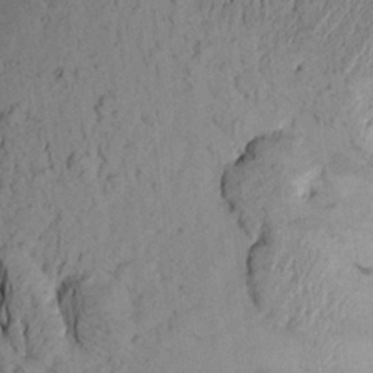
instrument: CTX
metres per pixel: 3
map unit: Aa
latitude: 22.1578
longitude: -149.4615
